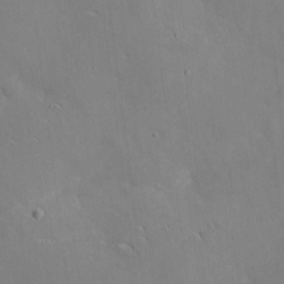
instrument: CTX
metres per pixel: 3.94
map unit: eHh
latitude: 4.8569
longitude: -68.1011
